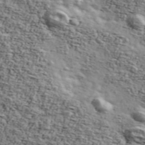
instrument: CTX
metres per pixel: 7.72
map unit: Ave
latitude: 42.8758
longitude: -110.2901
